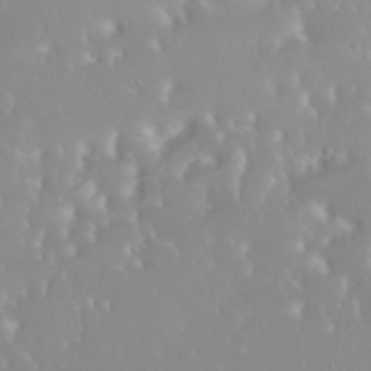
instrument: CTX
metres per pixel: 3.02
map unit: Nhu
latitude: 30.1200
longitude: -57.8016
